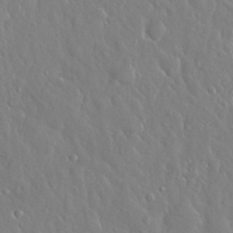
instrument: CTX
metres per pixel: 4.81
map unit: Nhu
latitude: 25.6882
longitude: -58.3278
